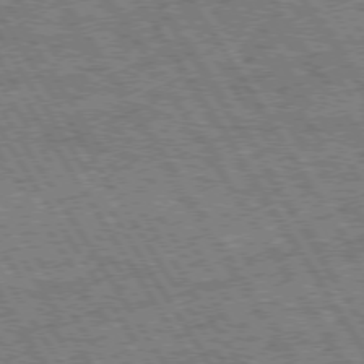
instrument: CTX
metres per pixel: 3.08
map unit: Hpe
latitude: 73.7261
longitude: -126.3845
